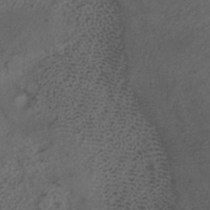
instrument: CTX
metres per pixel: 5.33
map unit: HNhu
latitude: -40.3495
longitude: 99.4076
